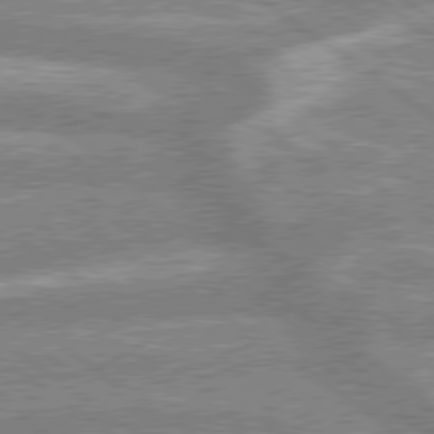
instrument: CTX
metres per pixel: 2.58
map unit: lApd
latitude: 78.8947
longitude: -159.5749
